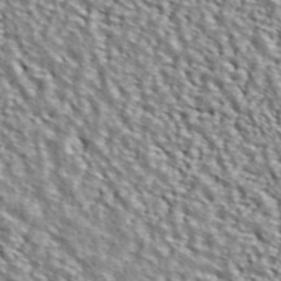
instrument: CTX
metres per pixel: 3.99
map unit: ANa
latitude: 45.7827
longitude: 48.7652
